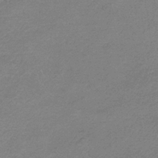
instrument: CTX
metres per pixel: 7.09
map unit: HNb
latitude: -35.1431
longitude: 55.8800
